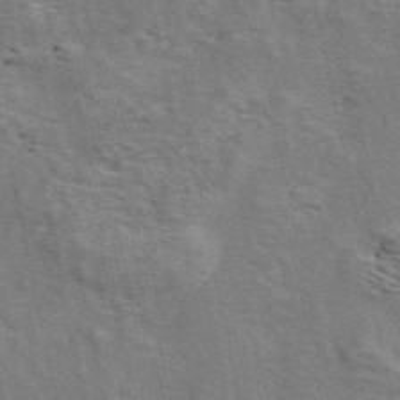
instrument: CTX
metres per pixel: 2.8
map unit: ANa
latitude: 49.5371
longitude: -76.0444
